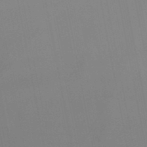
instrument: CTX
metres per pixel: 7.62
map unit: lHb
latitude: -49.4077
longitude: 68.9163
